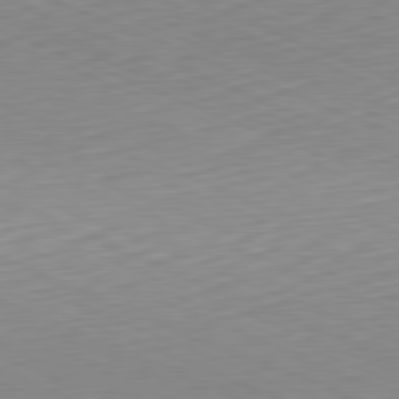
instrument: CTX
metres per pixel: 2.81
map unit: Hpe
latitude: -81.8045
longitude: 14.8219
